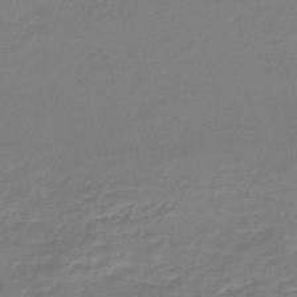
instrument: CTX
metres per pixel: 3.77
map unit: lHb
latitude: -43.0297
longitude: 63.5399
